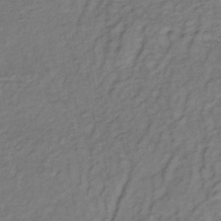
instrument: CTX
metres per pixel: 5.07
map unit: lHb
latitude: -35.1809
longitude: 70.0094
